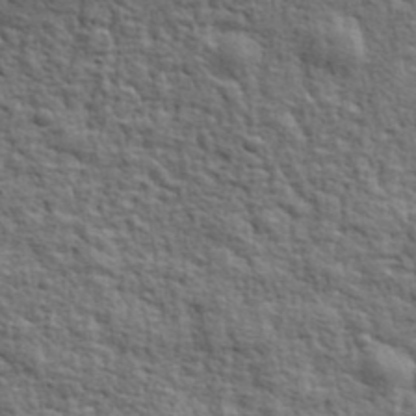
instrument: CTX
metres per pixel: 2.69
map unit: eHh
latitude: 36.6680
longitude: -81.8772
